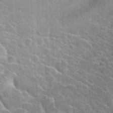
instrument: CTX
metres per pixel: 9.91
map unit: Hto
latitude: 24.9135
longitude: -36.6491
